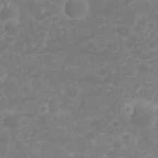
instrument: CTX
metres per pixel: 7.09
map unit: Nhu
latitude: 23.3104
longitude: -61.5938
